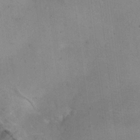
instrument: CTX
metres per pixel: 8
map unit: Ht
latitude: 5.4048
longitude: -36.9703
